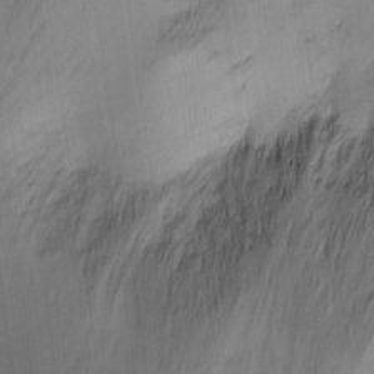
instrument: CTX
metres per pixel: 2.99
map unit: Nhu
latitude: 0.1955
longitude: -14.7058
